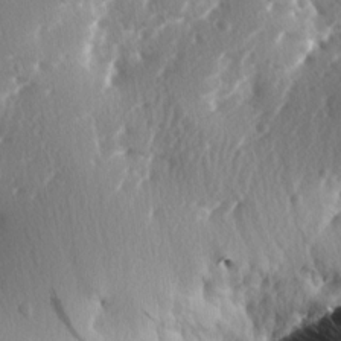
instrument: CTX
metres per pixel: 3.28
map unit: lAa
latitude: -3.5966
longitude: -129.8583
